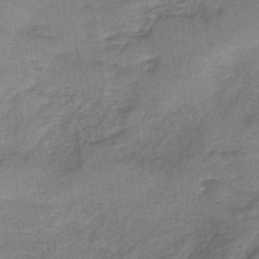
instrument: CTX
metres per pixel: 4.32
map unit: HNb
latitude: -35.9178
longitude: 57.3132
